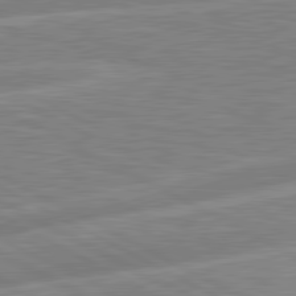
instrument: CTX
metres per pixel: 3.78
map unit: lApd
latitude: 81.1025
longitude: -168.2712
